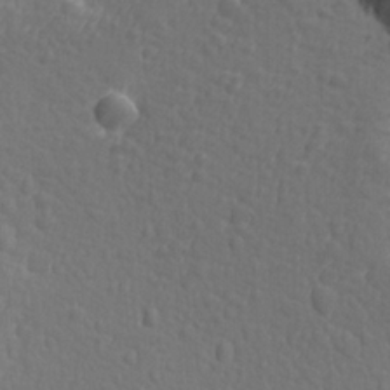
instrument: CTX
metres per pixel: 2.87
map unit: Ave
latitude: -10.1606
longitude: -120.9325
